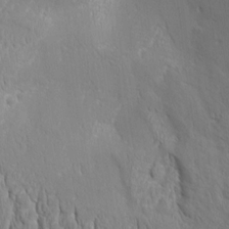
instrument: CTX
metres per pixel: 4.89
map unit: Aa
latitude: 8.3845
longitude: -132.2712
